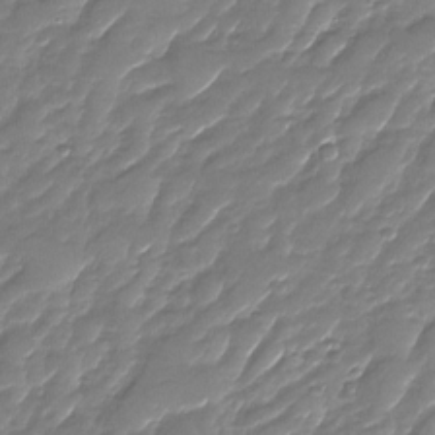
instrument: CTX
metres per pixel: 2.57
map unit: Nhu
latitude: -28.7652
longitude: -64.9892
